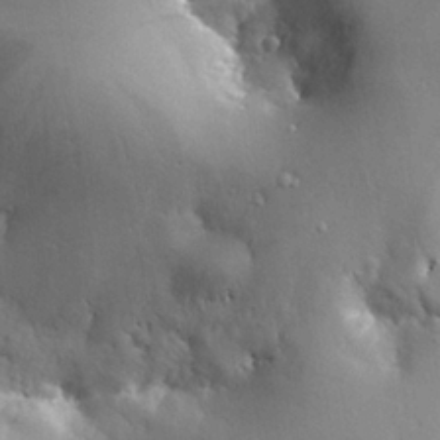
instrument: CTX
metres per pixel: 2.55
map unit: Hve
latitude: 24.8757
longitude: -91.5560
